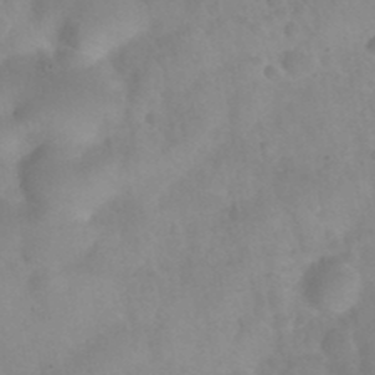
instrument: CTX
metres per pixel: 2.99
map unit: Nhu
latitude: 26.2712
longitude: -54.8002
